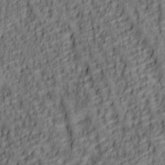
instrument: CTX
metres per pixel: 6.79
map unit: lAa
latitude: 6.0444
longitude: -116.4979
